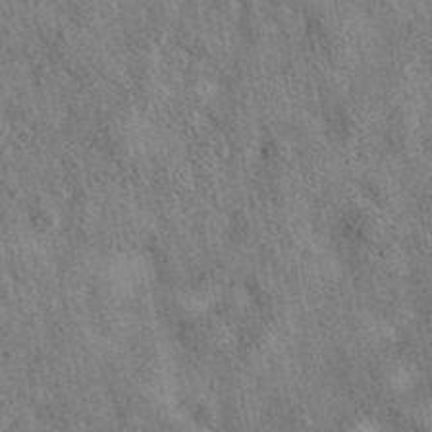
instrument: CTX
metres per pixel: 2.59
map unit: eAb
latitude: 36.0633
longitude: 114.8030
